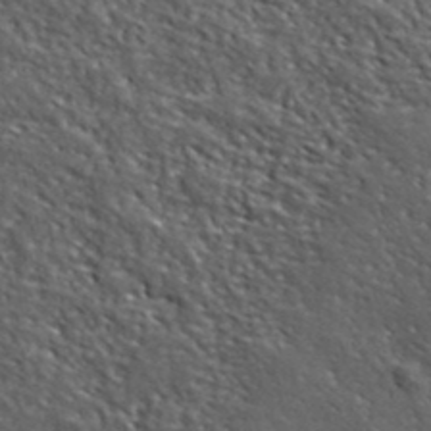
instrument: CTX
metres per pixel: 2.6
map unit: ANa
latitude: 41.7449
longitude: -87.2726
